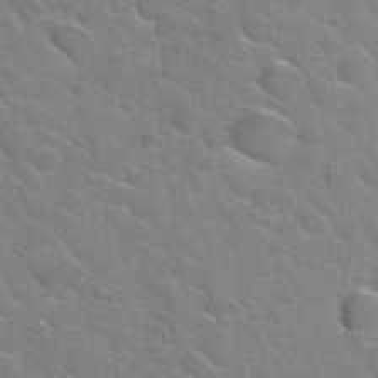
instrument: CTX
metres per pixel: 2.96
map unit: Hto
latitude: 34.4223
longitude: -50.3089
